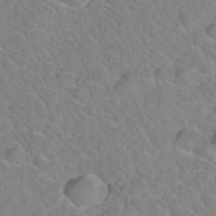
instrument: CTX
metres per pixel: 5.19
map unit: Hto
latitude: 35.8205
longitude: -48.5924
